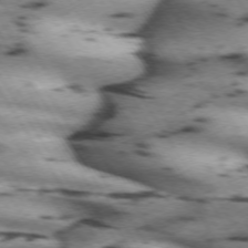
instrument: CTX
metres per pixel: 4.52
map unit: lApd
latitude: 71.8961
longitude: -53.2915
